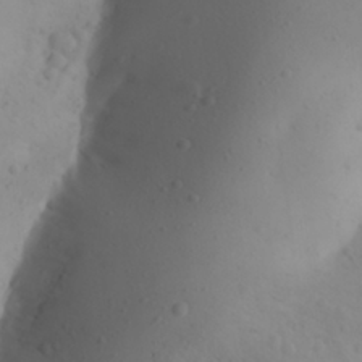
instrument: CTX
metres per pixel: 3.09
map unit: Aa
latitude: 28.2711
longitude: -147.0837
